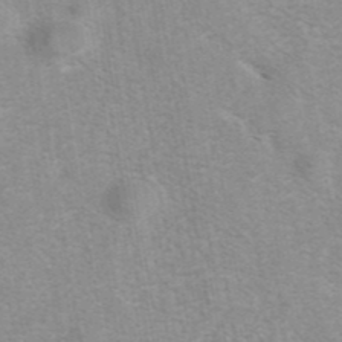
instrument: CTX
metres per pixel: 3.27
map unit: eAb
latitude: 41.8205
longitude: 107.2565
